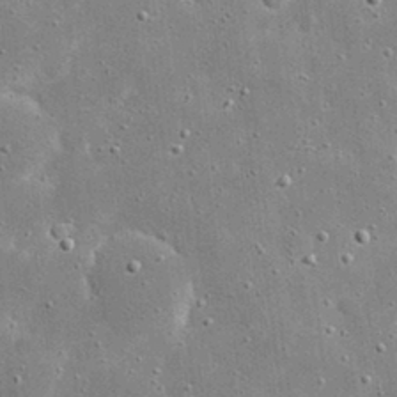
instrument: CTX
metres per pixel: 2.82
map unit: eHh
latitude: 21.2915
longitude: -67.3292
